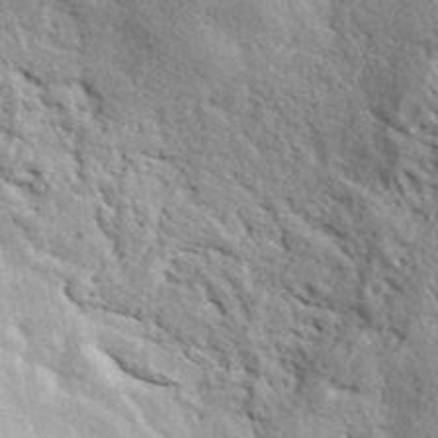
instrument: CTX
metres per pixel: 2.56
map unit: ANa
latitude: 42.3467
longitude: -87.4426
